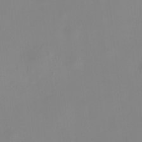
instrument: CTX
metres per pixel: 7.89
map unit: HNhu
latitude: 8.0633
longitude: 12.3873
